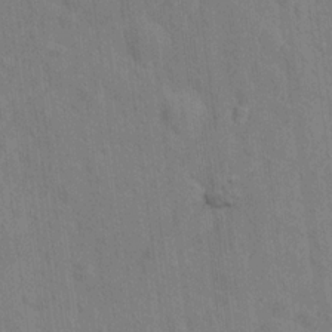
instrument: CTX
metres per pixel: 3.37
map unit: Hto
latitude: 14.2901
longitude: -38.1767
